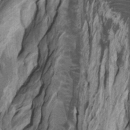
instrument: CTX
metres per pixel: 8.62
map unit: Htu
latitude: -7.7099
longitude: -65.3104
